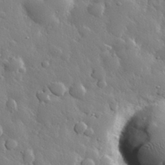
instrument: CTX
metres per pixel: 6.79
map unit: eHh
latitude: 30.2145
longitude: -78.6491
